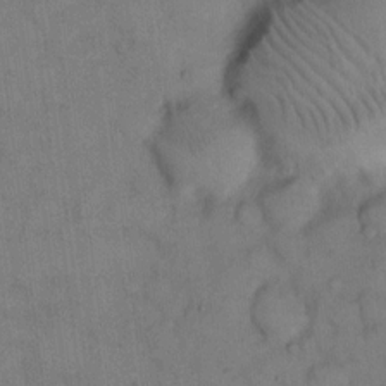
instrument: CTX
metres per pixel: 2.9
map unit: eHh
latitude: 14.3090
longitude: -62.3656
